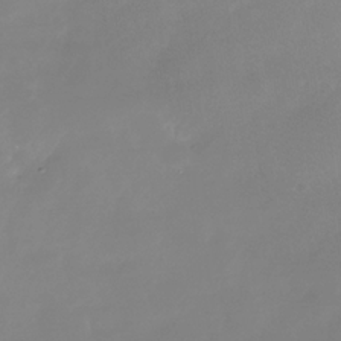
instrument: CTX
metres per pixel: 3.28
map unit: Nhe
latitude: -36.1605
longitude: -92.1389
